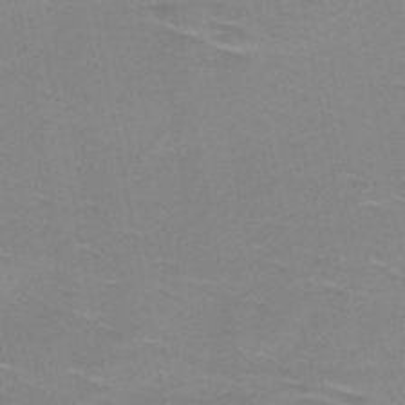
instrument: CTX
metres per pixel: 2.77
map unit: HNb
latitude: -48.6141
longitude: -47.5183
